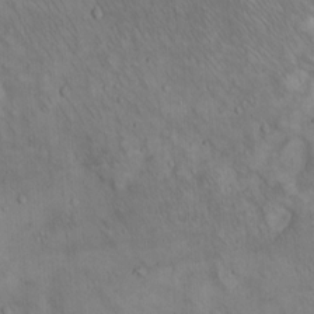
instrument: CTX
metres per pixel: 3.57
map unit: Hto
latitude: 13.6505
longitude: -59.5182
